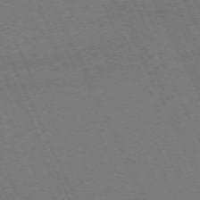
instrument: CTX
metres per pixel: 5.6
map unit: Hpe
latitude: -71.7667
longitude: 12.7841
